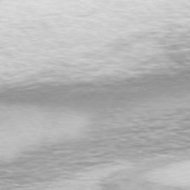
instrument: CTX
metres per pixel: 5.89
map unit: Hpe
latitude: 75.9150
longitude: -133.2348
